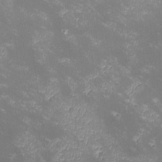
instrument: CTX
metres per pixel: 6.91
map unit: lHvf
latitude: -13.3510
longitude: -100.0633
